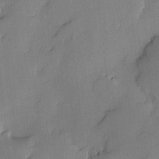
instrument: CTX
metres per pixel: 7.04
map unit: Nve
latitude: -7.9745
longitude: 175.3320
